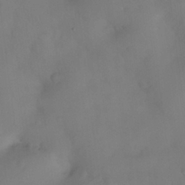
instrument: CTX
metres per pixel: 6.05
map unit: Nhu
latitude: 26.2334
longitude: -57.6882
